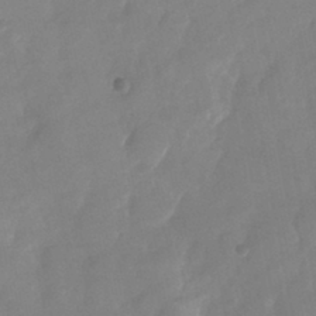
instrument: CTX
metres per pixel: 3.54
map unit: Nhu
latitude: -25.7666
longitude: -69.8017
